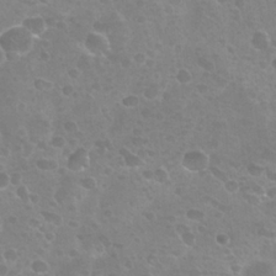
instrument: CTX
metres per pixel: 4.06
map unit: Nhu
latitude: 24.7813
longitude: -52.7058
